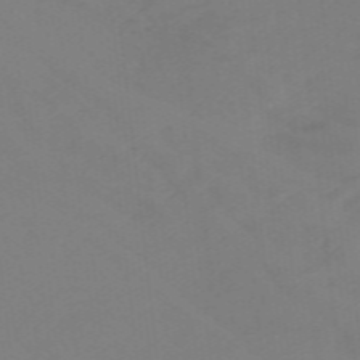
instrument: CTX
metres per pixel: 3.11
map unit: lHb
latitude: -48.4440
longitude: 83.6722
